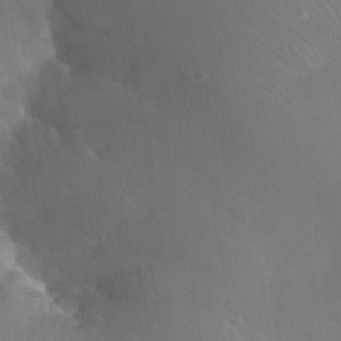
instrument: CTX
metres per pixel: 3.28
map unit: Nhu
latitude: 26.1389
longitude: -57.3670
